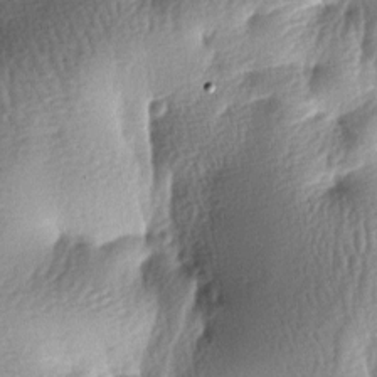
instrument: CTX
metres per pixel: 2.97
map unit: lAa
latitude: -7.1998
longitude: -127.2537
